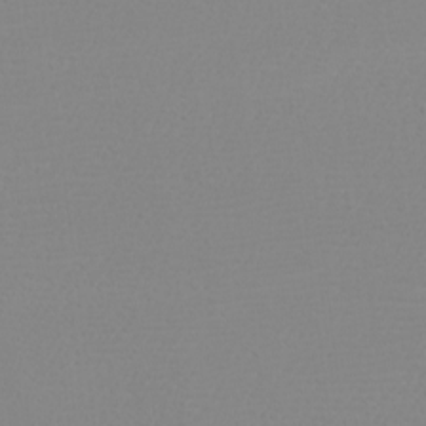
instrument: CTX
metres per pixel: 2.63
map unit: eHh
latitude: -5.9745
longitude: -86.6679
